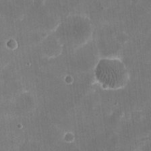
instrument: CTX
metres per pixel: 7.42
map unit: eHh
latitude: 20.1389
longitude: -67.7260
